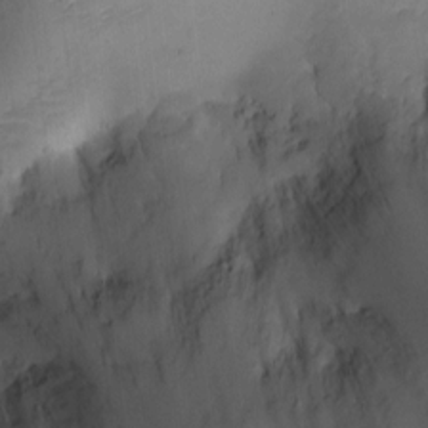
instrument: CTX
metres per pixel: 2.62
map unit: Nhu
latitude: 0.1955
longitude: -14.7625
